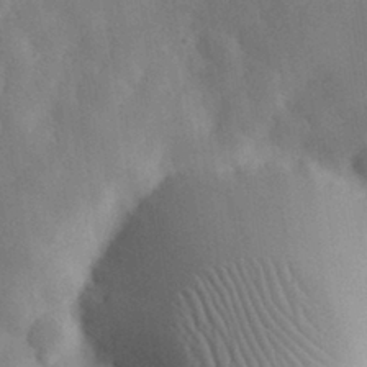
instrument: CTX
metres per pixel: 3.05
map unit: eHh
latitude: 31.1026
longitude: -72.6113
